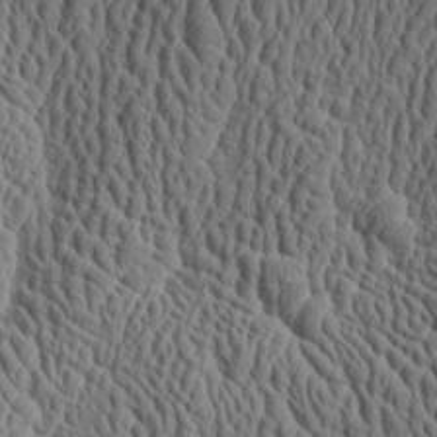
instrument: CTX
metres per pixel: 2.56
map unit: Aa
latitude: 9.5560
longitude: -130.0255
